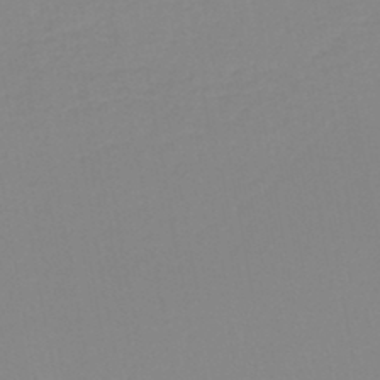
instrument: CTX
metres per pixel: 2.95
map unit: lHb
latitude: -44.8408
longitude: 56.2928
